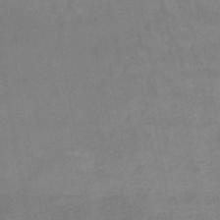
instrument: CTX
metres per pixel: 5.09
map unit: HNb
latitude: -48.8219
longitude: -50.3278
